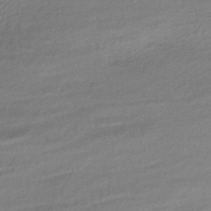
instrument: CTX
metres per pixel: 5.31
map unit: HNhu
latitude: -43.5588
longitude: 103.2565
